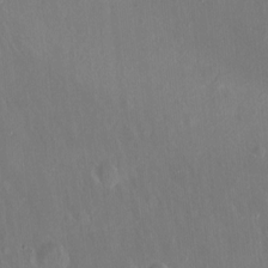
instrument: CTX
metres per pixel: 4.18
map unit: Hto
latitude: -13.2943
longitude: -42.1767
